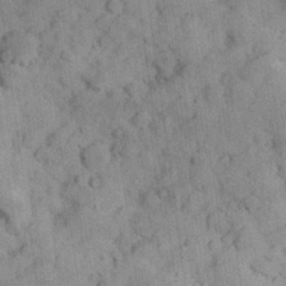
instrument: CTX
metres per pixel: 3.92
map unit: Hve
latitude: 24.4412
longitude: 147.7288
